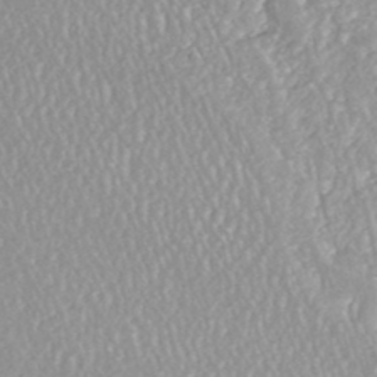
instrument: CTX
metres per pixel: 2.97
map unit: HNhu
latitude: -46.7274
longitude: 97.9178
